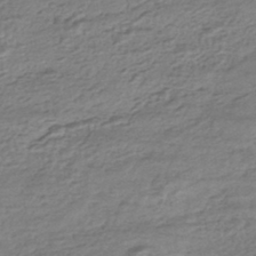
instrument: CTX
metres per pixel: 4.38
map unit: HNhu
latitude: -43.6343
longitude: 105.4076
